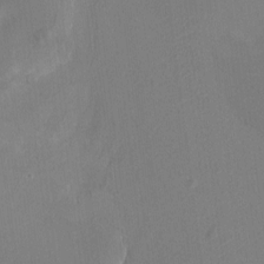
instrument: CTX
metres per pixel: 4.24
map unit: HNhu
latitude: 7.3293
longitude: -5.0836
